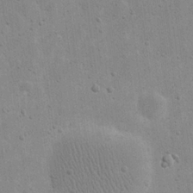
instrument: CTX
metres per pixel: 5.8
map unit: eHh
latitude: 21.5560
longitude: -68.4790
